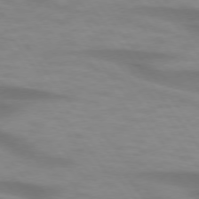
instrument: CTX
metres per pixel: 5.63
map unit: lApd
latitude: 74.5546
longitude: -59.9906
